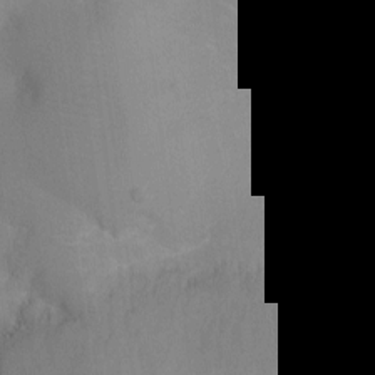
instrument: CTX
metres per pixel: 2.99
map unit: Ht
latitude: -4.2739
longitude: -25.5560
